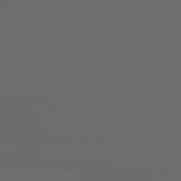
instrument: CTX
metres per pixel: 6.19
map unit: Hpe
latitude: 78.8191
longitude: 176.3306
